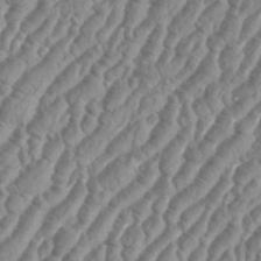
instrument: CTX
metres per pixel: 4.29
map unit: eHh
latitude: 36.4412
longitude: -136.1389
